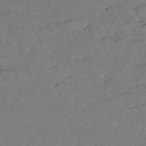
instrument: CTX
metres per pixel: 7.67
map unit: Hto
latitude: -14.0850
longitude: -43.8017
